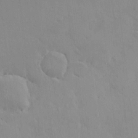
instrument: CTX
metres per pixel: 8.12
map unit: HNhu
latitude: 5.7450
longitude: 1.1432
